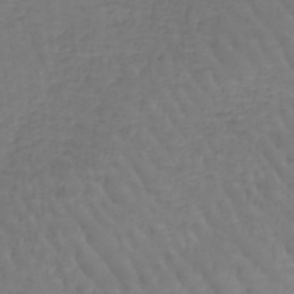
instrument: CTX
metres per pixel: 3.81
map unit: lHb
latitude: -42.8785
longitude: 66.1417
